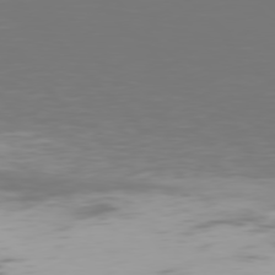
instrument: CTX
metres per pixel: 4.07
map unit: Hpe
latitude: 76.8191
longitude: -170.2333
